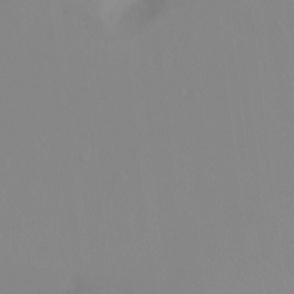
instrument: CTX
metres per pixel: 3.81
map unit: Ht
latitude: -9.1242
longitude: -38.2145
